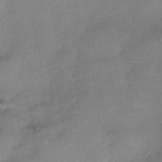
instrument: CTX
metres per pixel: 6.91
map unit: Nhe
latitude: -37.7477
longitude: -119.3104
